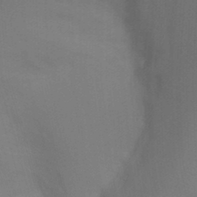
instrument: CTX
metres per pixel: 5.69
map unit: Ht
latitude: -2.5762
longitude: -26.9703
